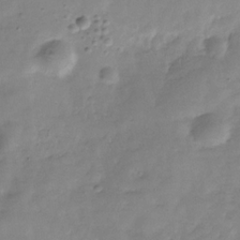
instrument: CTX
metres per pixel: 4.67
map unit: Hve
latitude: -31.2943
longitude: 90.6141
